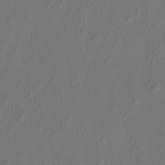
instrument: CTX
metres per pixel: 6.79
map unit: eHh
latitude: 5.0647
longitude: -77.3292
